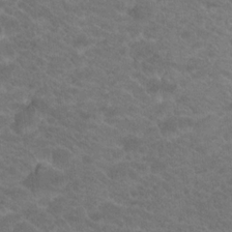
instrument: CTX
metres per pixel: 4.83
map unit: Hto
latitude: 19.4804
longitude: -37.8395
